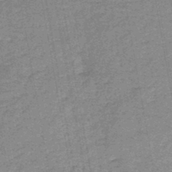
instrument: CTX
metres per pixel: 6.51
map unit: HNb
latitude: -46.1794
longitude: -36.7246
